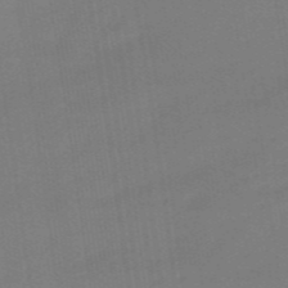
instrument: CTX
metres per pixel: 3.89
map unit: eHb
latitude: -48.7841
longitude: 87.4077
